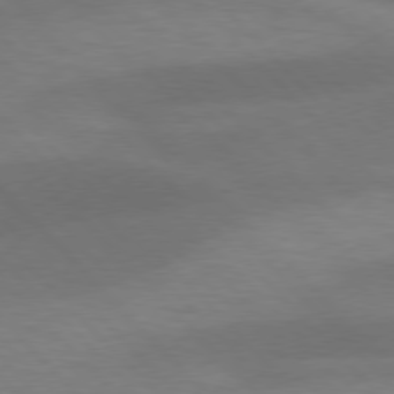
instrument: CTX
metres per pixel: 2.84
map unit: lApd
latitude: 76.7813
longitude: -59.5749
